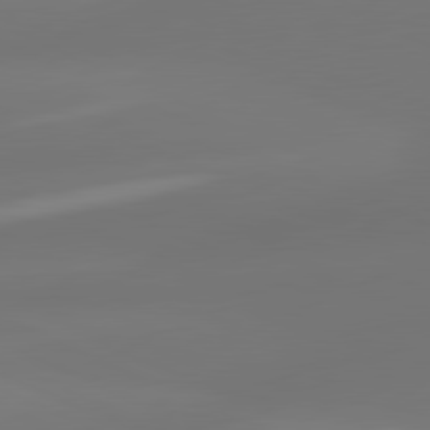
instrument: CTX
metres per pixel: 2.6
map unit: lApd
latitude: 81.3482
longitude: -165.7261
